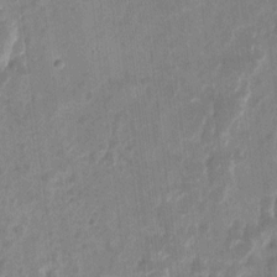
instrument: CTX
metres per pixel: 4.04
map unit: eHh
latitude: 9.2915
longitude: -73.3482
